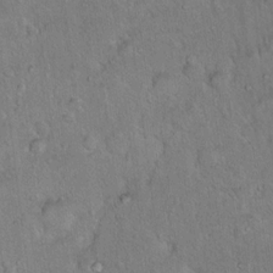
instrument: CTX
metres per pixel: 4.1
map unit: Ht
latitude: 15.2348
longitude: -37.4993
